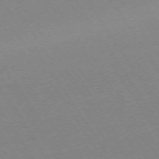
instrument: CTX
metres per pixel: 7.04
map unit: Ap
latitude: -73.7855
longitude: -83.5371
